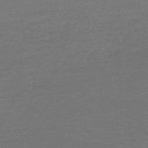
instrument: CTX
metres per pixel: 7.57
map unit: HNb
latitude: -53.2187
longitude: -43.4427
